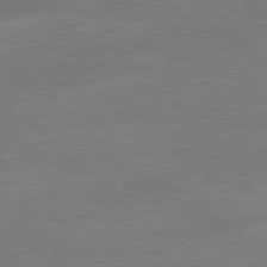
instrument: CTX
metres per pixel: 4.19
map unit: Ap
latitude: -81.1809
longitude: -85.6127
